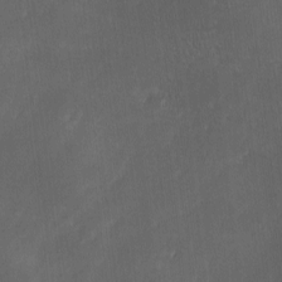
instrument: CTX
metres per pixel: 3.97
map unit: Ave
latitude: -0.3307
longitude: -113.6505
